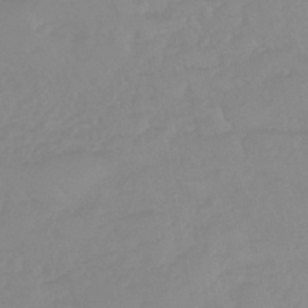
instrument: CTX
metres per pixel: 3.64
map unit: eHb
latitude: -44.6519
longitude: 84.7085
